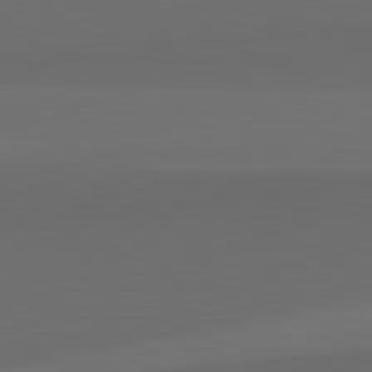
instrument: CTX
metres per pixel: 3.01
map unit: lApd
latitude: 82.2900
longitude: 135.5966
